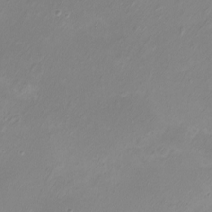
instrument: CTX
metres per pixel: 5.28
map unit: eHh
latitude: -5.5966
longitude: -78.0822
